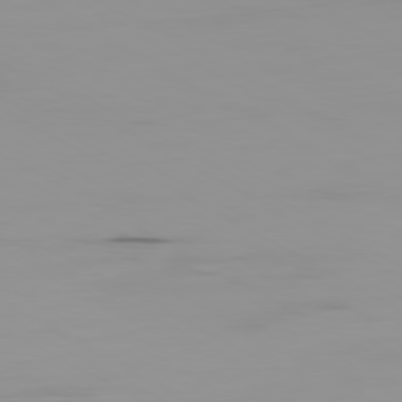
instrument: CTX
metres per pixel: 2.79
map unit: Ap
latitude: -79.9178
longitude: -77.1403
